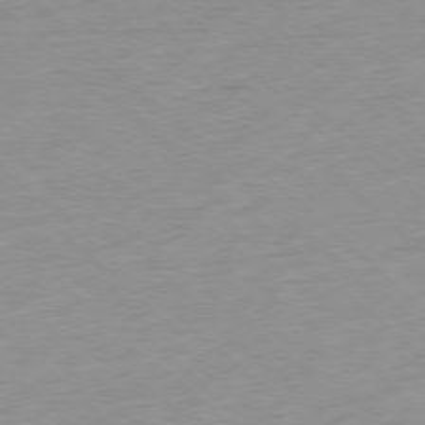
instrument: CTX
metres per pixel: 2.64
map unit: Hpe
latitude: -78.4062
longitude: -21.1026
